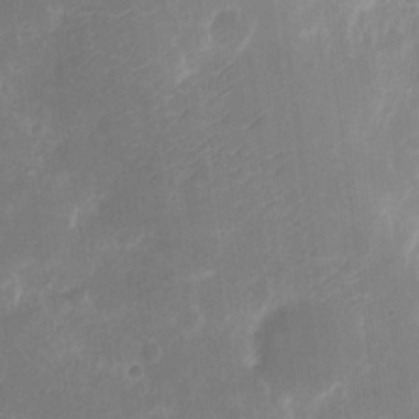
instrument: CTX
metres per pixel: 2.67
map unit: eHh
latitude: 9.3104
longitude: -71.2726
